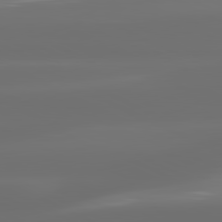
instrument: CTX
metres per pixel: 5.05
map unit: lApd
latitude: 81.1781
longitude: -136.5168
